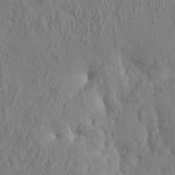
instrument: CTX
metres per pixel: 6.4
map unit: HNhu
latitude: 5.1592
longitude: -6.6113
